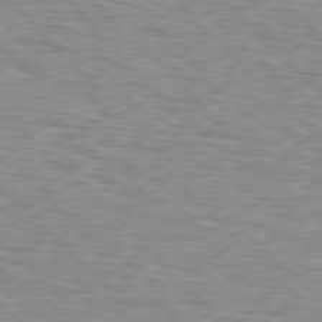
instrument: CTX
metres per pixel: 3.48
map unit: lApd
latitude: 76.8002
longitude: -70.6301
